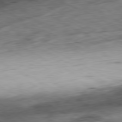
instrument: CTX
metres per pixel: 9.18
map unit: Ap
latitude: -80.9164
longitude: -83.2537
